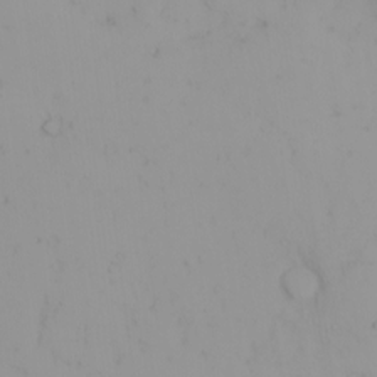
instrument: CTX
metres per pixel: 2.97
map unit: eHh
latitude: -1.5211
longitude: 20.2172
